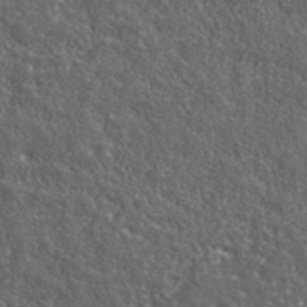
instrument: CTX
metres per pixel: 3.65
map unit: lHvf
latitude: 40.6490
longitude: -89.6127
